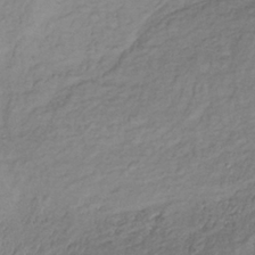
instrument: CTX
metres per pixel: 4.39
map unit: lHb
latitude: -35.1620
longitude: 69.1053
